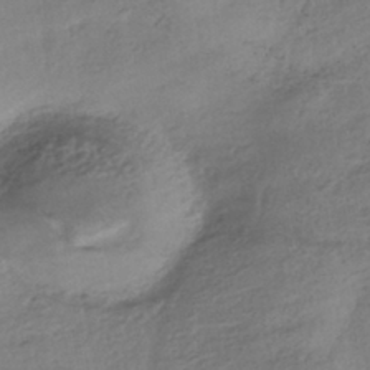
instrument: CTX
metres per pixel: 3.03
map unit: HNhu
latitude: -41.1431
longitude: 99.2376
